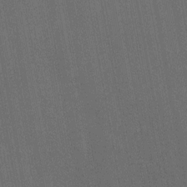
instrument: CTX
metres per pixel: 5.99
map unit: Ht
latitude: -10.6519
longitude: -22.1767
